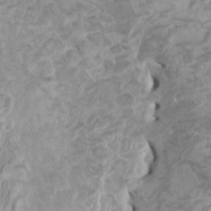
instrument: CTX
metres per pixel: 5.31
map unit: HNhu
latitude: 4.1767
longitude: -3.2348
